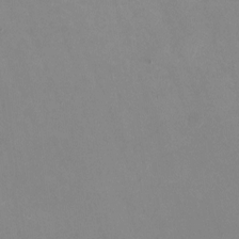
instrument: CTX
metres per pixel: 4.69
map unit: HNhu
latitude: -1.1998
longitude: -3.0080
